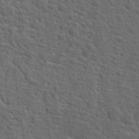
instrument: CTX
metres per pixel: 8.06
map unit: Hto
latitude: 19.3481
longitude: -43.3482
